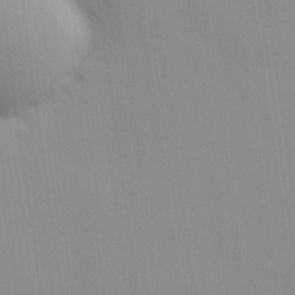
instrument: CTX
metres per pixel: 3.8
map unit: eHh
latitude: 24.3278
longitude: -91.2537
